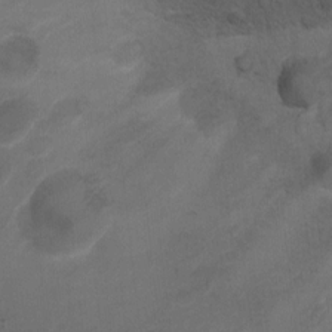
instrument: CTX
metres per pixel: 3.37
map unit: Ht
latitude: 0.9324
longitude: -25.6504
